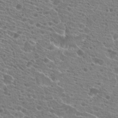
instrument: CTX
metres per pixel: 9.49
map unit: Hto
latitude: 21.3671
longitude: -39.9528
